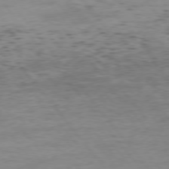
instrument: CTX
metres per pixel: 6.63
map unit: Hpe
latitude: 75.4426
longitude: -143.7261
